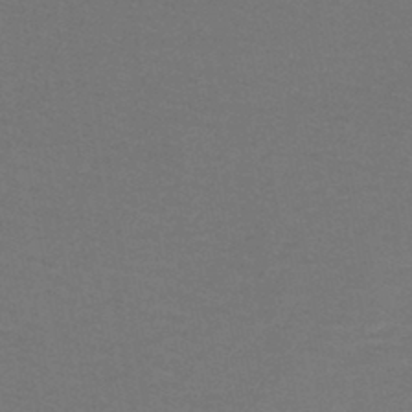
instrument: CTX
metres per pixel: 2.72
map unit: lHb
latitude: -43.5966
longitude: 54.0850
